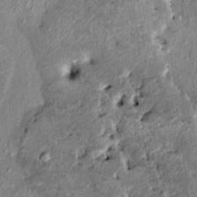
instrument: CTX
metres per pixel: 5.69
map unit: HNhu
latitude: 6.8002
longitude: 0.3496
